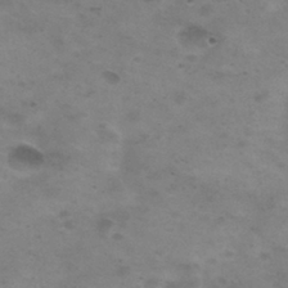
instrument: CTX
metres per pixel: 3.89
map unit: Nhu
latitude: 29.5938
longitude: -48.1767
